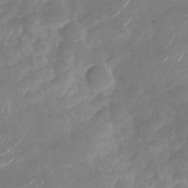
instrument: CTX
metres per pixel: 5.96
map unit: Nhu
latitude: -27.9367
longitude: -74.3467
